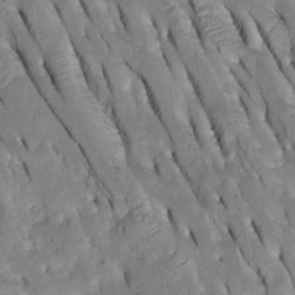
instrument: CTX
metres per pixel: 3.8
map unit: Htu
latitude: -2.2739
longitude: 149.8612
